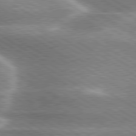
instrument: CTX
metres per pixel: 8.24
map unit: lApd
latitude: 80.0444
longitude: -120.2334
